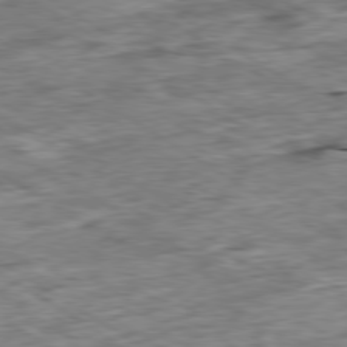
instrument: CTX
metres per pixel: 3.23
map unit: Ap
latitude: -80.0850
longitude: -85.0270
